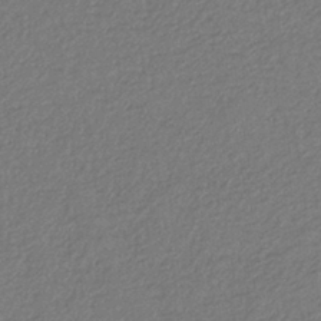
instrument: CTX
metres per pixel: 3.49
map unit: eAb
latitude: -38.9920
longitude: 52.0283
